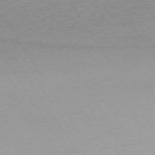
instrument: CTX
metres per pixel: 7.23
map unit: Ap
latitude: -73.6722
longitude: -68.8002
